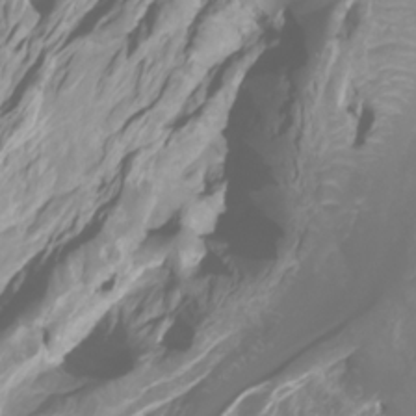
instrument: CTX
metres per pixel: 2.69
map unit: Htu
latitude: -4.6707
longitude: 138.0661
